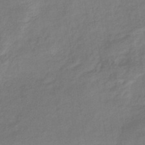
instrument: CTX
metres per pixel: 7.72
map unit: eHb
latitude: -40.5196
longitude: 81.2376
